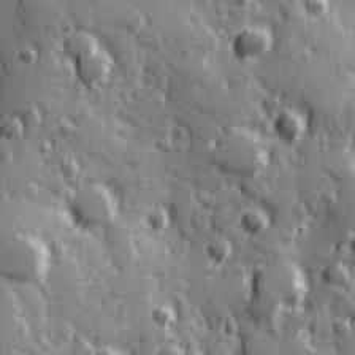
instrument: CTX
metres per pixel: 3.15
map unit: Hve
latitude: 25.5371
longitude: 146.6896
